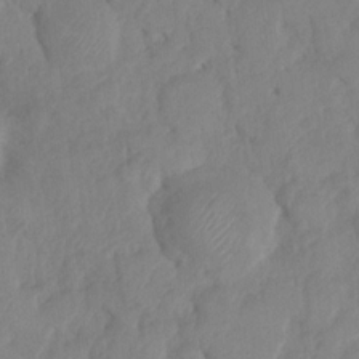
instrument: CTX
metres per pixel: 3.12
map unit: HNhu
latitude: -24.1228
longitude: 49.7478
